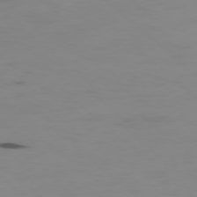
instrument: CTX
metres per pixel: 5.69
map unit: Hpe
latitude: -78.8030
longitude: 15.2565
